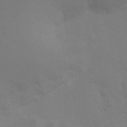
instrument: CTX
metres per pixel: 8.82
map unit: Ht
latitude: 2.8758
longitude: -28.1389
